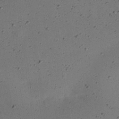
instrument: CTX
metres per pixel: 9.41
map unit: Nhu
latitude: 25.2725
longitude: -71.4615
